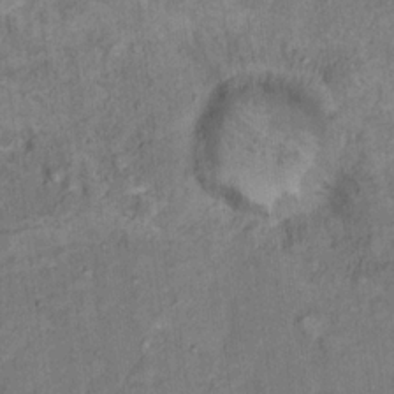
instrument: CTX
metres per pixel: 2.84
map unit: Hto
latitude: 15.6316
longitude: -31.5938
